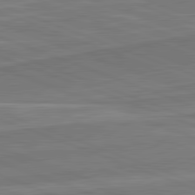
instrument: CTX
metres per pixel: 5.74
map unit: lApd
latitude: 82.2333
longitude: 140.2361
